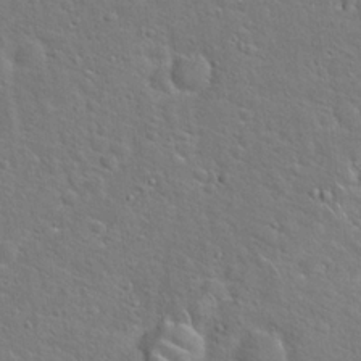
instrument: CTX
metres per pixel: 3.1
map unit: Hto
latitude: 20.8758
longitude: -49.7450
